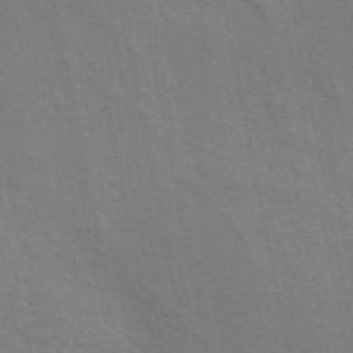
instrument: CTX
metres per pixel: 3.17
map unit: ANa
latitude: 48.9325
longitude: -76.8380
